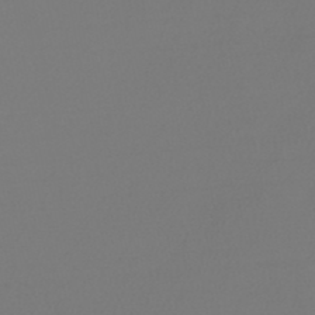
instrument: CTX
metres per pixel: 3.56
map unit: lHb
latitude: -47.5021
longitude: 62.8975
